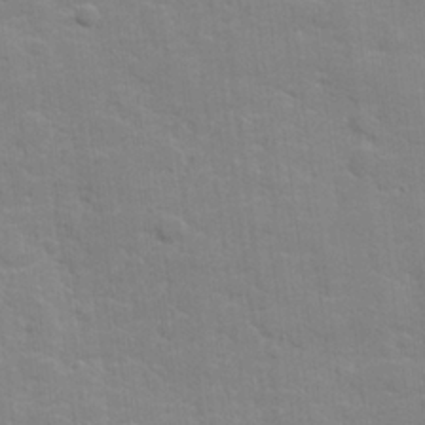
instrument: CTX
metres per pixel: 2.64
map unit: lHvf
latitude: 24.4223
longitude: 142.1605
